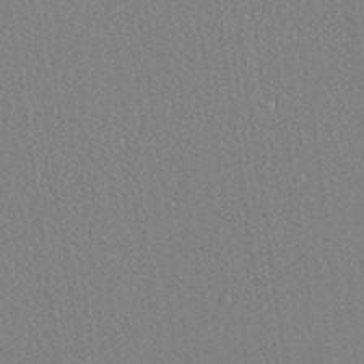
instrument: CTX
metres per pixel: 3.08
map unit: Ave
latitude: 23.8205
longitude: -136.1011
